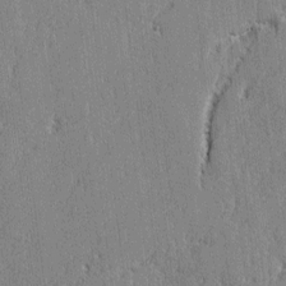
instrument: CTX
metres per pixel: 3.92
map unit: lAvf
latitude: -0.1606
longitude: -107.1025
